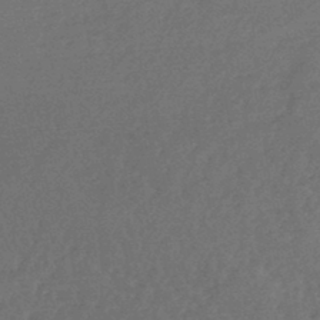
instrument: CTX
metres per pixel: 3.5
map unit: lHb
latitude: -44.8975
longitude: 72.0661
